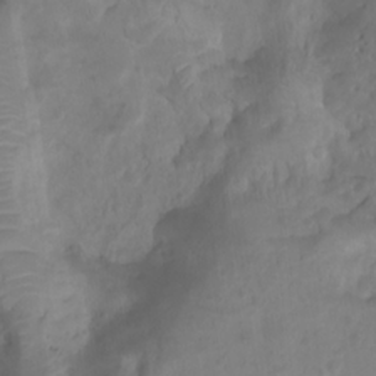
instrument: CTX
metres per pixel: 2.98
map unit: Htu
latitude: 2.2333
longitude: -21.7828
